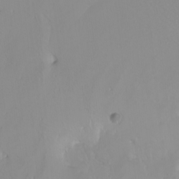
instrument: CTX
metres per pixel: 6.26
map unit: Nhu
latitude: -4.9541
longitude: -91.9528
